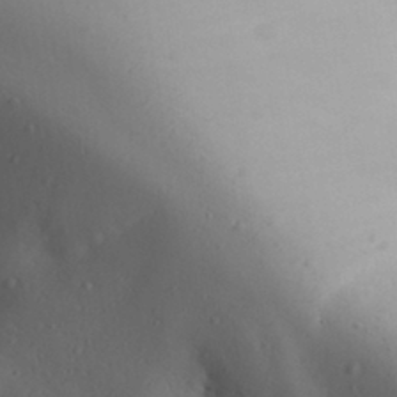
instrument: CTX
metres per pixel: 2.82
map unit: Aa
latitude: 31.1781
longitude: -143.3293
